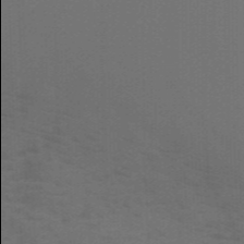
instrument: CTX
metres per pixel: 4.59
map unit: HNb
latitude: -46.2361
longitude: -45.9906
